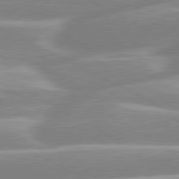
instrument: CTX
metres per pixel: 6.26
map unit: lApd
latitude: 80.3089
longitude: -130.2334
